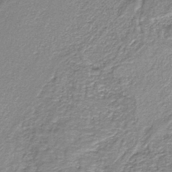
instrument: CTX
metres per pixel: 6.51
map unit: eAb
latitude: -38.5007
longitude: 51.5021
